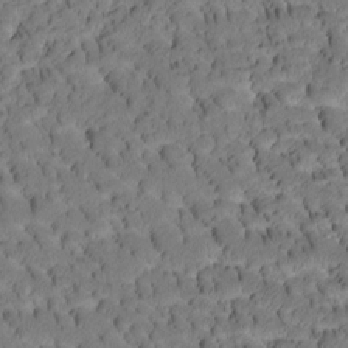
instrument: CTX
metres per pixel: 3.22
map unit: Htu
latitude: -3.7855
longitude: 172.2739
